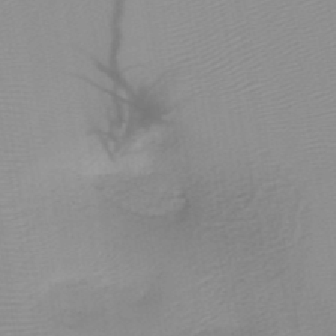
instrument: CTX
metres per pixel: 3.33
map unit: HNb
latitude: -45.5777
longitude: -43.8017
